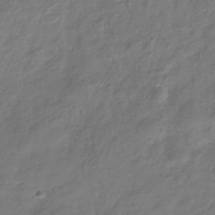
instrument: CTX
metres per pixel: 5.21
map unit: Hve
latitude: -33.4455
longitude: 91.2565
